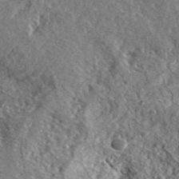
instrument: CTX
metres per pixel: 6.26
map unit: lHvf
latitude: 42.2334
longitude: -89.4049
